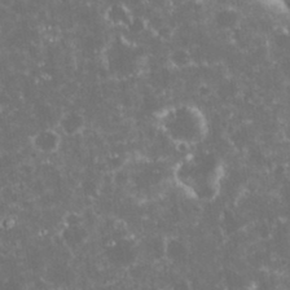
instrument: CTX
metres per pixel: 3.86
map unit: eHh
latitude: 33.2537
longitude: -61.8394
